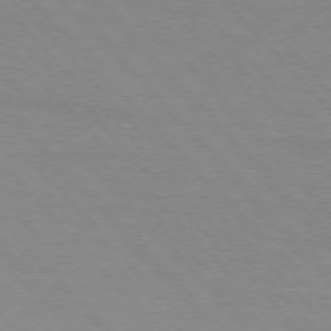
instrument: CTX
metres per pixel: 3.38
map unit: lApd
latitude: 76.2711
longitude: -84.8569
